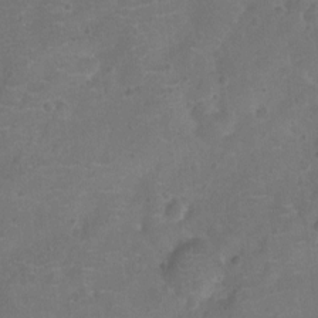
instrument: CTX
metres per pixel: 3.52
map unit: Ht
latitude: -11.2376
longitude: -21.0837
